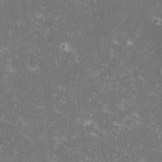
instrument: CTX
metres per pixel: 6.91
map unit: lHvf
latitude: -13.2754
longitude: -98.9513
